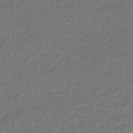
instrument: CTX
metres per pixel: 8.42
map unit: lHb
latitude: -43.9367
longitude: 68.6140
